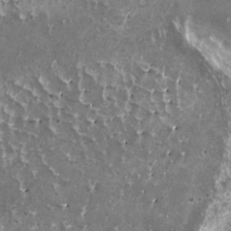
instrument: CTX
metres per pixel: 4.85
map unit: HNhu
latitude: 2.3845
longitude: 6.0661
